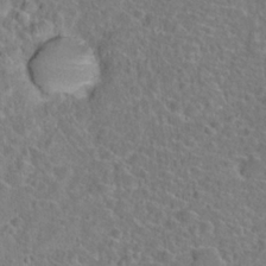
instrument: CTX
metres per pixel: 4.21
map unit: Hto
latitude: 23.3293
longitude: -45.6883
